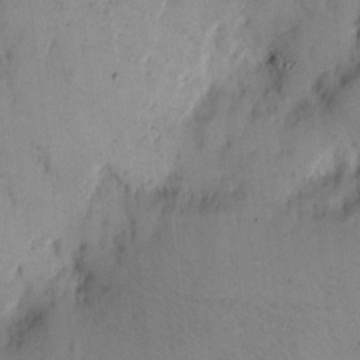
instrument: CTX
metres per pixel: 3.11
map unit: eHh
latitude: 11.9339
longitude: -61.8772
